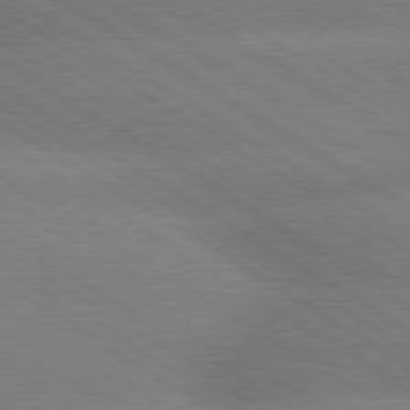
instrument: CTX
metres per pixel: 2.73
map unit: lApd
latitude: 79.7261
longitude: -152.7058
